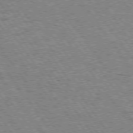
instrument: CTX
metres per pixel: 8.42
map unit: Hpe
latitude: 74.0822
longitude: -139.6127
